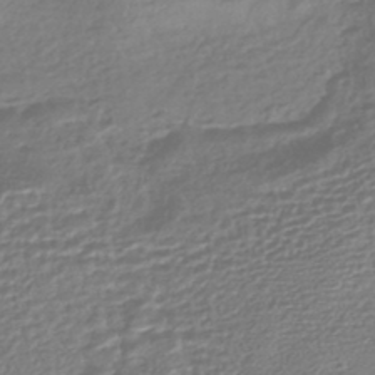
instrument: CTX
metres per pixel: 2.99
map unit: HNhu
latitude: -45.5021
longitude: 100.1794
